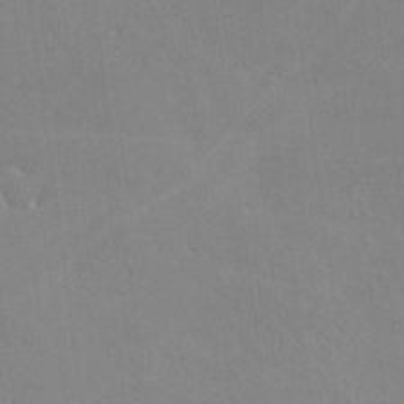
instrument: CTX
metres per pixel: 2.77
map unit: lHvf
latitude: -10.7085
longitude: -102.1389
